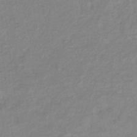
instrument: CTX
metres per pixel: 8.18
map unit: eHb
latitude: -38.1039
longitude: 78.5384
